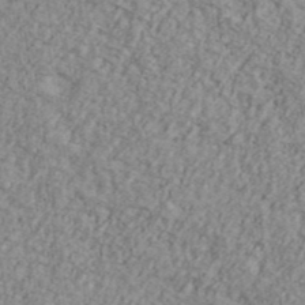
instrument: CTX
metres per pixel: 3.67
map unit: Ave
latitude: 41.2536
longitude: -111.0837
